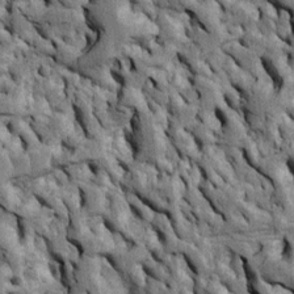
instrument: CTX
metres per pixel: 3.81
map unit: Htu
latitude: -4.7463
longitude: 156.9164
